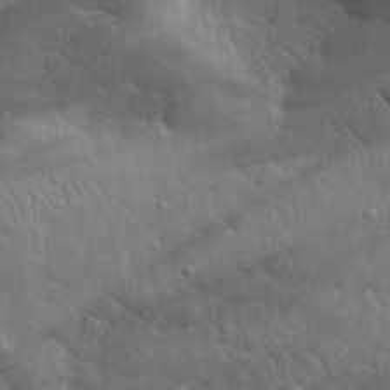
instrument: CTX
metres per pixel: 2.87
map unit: lHvf
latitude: 34.5923
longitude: -86.6301
